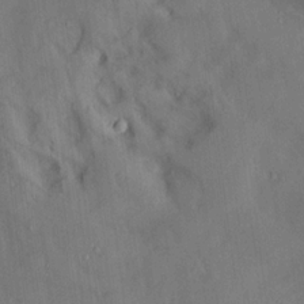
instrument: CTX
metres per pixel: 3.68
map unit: Aa
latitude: 14.7436
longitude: -147.9151
